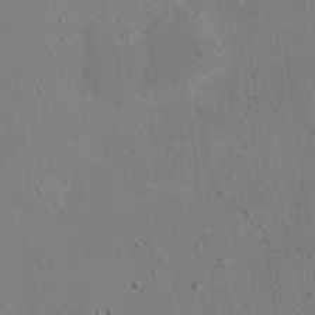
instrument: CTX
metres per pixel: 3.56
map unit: eHh
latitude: 18.3845
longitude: -71.2348
